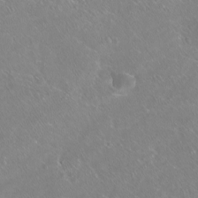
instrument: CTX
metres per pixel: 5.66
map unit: Ht
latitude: -15.4455
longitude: -44.0444
